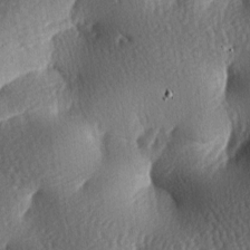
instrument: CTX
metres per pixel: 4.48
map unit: lAa
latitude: -7.8233
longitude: -127.0459
